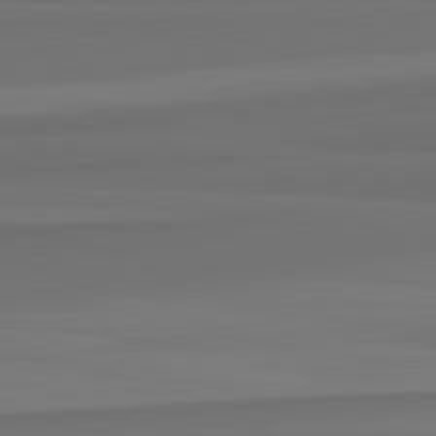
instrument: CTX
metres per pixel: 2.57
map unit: lApd
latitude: 82.8191
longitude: 165.8423
